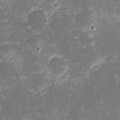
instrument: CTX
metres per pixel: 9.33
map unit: eHh
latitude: -1.9556
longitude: -86.5357
